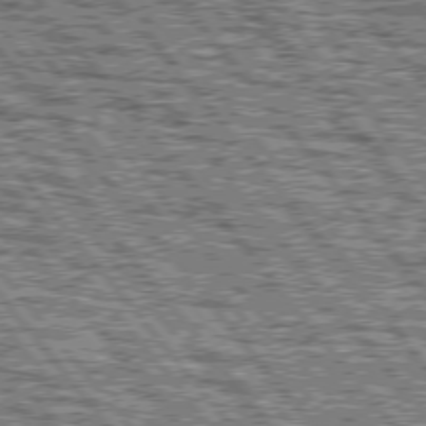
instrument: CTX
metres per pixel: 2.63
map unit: lApd
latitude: 76.2144
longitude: -75.8583
